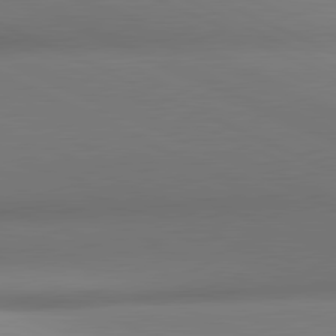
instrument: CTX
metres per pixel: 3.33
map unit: lApd
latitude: 81.3104
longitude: 143.6343
